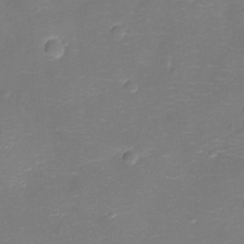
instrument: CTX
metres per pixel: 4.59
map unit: Ht
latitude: -10.8975
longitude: -23.1025
